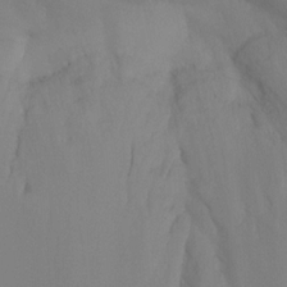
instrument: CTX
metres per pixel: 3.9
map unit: Ht
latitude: -8.6518
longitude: -32.9703
